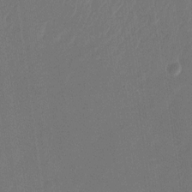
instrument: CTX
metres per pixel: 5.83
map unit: Nhu
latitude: -28.2173
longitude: -65.8961
